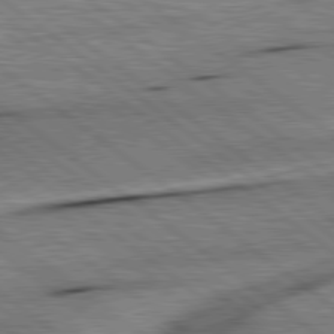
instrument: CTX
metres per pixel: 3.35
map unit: lApd
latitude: 79.4994
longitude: -140.3845
